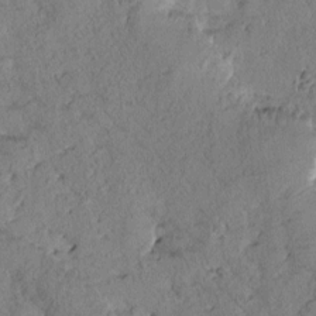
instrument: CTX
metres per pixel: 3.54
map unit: Htu
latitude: -0.3873
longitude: 175.5966
